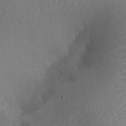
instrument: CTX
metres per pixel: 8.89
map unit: Aa
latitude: 27.9906
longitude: -136.9703
